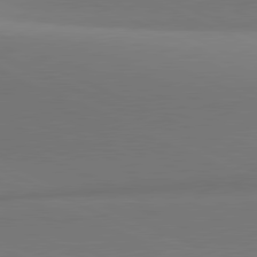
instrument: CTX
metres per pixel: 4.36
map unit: lApd
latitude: 81.4237
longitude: 144.7841
